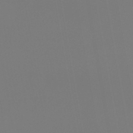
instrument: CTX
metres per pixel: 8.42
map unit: lHb
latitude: -46.5384
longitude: 71.1242
